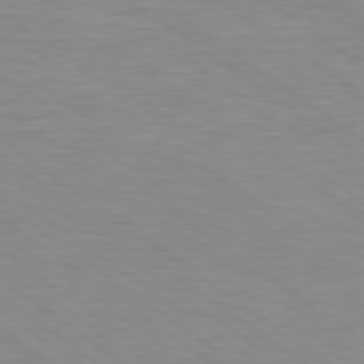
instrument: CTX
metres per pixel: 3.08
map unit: Hpe
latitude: 79.0837
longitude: -122.2145
